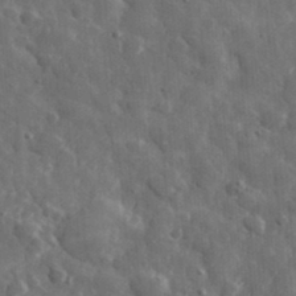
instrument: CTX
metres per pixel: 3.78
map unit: eHh
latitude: 32.7624
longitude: -69.7072
